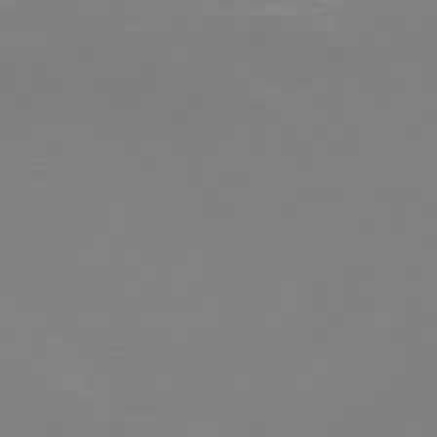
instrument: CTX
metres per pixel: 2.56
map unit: Hpe
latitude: 77.0836
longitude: -174.4601
